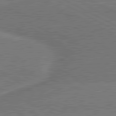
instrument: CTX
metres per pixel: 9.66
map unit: lApd
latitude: 81.0836
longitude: 142.1416
